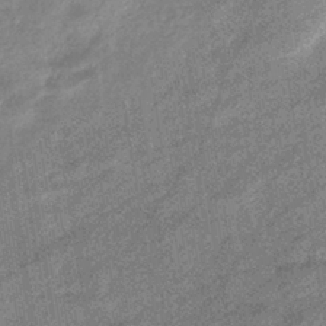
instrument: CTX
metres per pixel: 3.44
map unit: eHb
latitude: -38.2173
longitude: 78.8975
